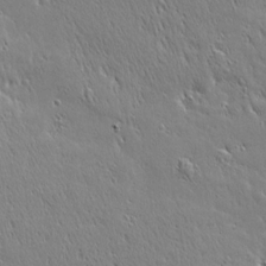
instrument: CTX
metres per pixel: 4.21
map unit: Ave
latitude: 20.9325
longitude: -137.0648
